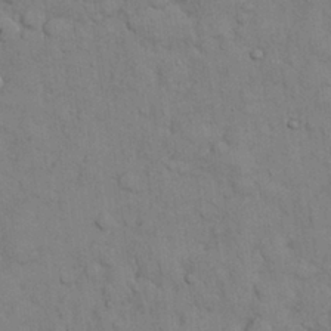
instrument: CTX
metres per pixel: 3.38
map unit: Nhu
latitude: 28.4790
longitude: -69.4427
